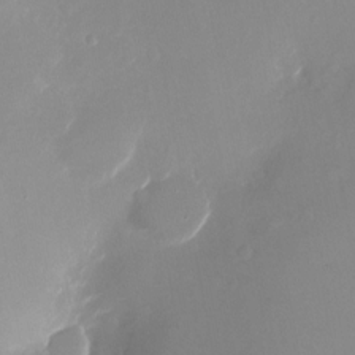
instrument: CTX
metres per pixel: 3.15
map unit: Nhu
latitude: -24.0850
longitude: -73.2348
